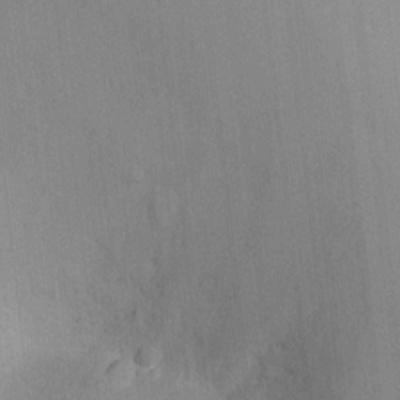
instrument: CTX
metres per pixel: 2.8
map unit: Ht
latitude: -2.4817
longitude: -16.9703
